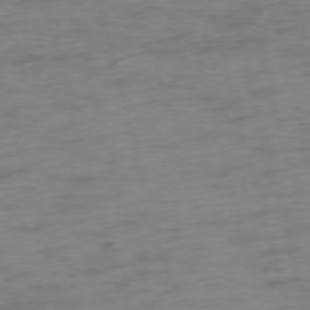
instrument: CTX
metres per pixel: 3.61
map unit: Ap
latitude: -75.1432
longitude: -74.0255
